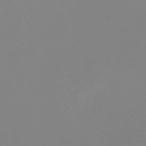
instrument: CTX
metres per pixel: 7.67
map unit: lHb
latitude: -48.9920
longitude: 68.2172
